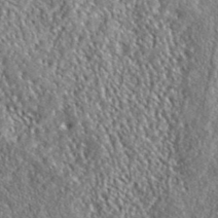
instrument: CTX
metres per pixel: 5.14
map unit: ANa
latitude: 41.9150
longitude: -86.6301
